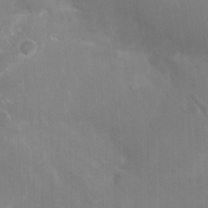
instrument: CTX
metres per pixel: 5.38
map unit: HNhu
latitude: 2.6868
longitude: -2.5923
